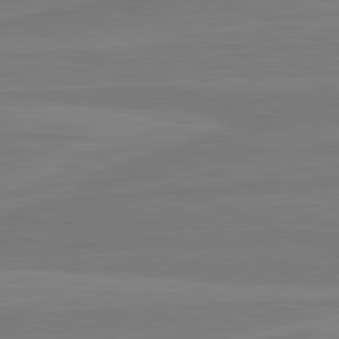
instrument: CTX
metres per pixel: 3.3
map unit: lApd
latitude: 81.9528
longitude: -174.1200
